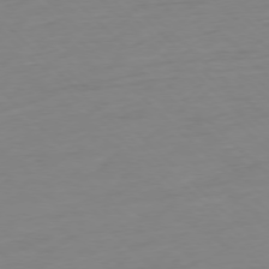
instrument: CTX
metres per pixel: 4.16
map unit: Ap
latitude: -77.3321
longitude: -78.0822
